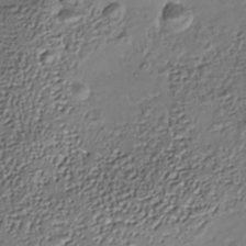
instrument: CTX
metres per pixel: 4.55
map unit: Nhe
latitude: -36.9919
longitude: -90.6302
